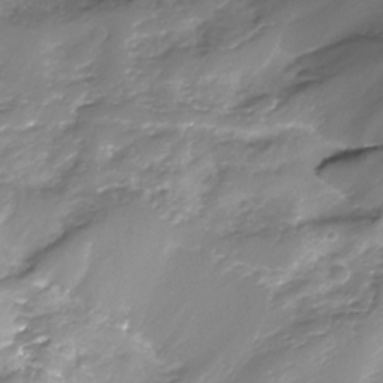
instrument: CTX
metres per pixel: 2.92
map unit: Nhe
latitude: -32.1984
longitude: -93.2159
